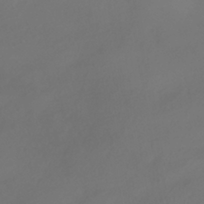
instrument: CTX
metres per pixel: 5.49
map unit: HNhu
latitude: -41.8044
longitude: 106.8597
